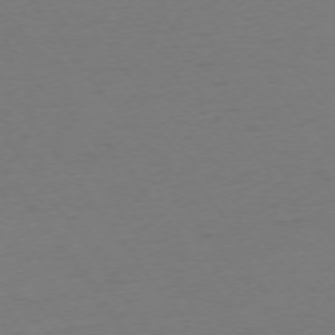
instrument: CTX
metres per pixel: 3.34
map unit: Ap
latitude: -74.5196
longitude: -71.6883
